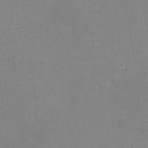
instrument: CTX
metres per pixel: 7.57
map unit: eHh
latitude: -4.5762
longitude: -78.4979
